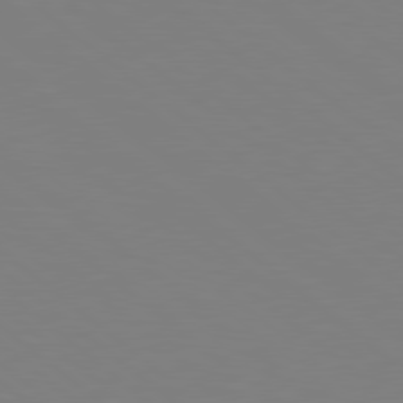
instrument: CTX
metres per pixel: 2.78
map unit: Hpe
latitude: 78.8569
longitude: -165.7639
